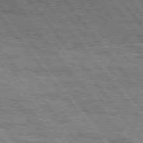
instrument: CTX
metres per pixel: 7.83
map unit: Hpe
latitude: 75.2348
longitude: -153.1214
